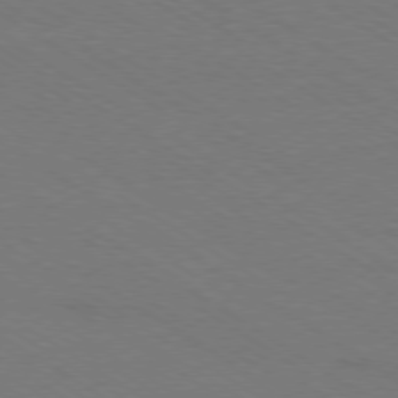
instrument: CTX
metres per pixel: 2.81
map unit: Ap
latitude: -79.1998
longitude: -84.4979
